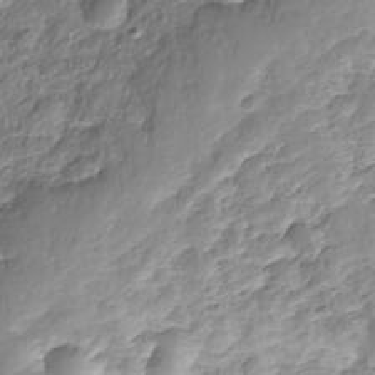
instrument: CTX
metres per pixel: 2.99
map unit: Nhe
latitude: -36.0283
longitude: -178.4412
